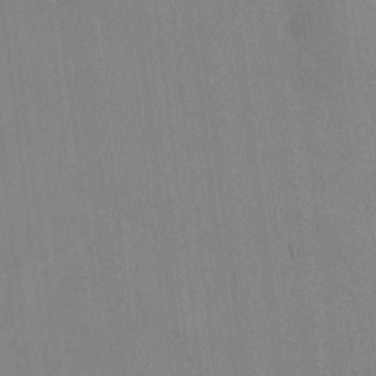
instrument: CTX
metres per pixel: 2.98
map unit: HNhu
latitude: 8.0255
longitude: -3.4804
